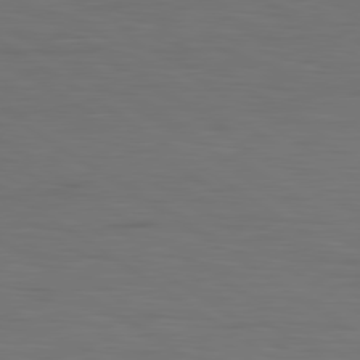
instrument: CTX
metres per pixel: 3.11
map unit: lApd
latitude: 79.8395
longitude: 161.2754
